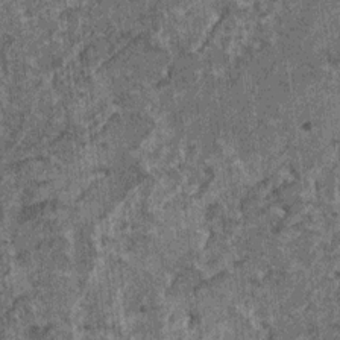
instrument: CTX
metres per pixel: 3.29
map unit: HNhu
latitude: 0.3845
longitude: 5.0675
